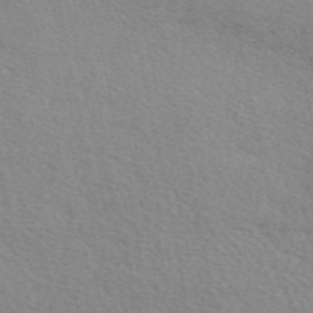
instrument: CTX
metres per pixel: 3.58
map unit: eAb
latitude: 50.6301
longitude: 116.7841
